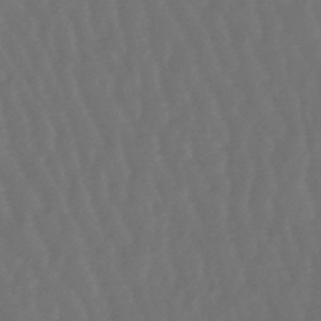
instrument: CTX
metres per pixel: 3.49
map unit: lHb
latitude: -47.9556
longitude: 79.5777
